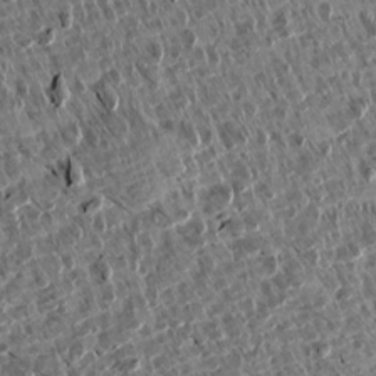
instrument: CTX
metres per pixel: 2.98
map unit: Aa
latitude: 13.8772
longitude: -143.4427
